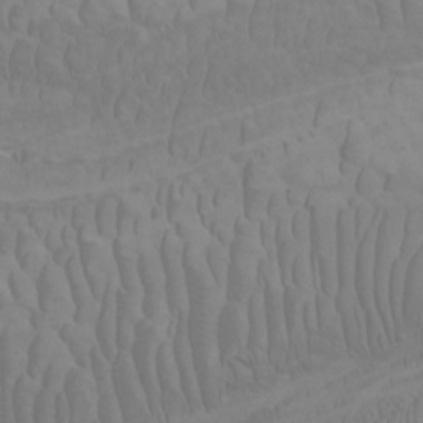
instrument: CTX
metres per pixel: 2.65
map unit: Nhu
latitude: -4.2928
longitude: -73.9906
